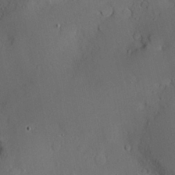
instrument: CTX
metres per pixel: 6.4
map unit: Nve
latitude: -8.3873
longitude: 175.0675
